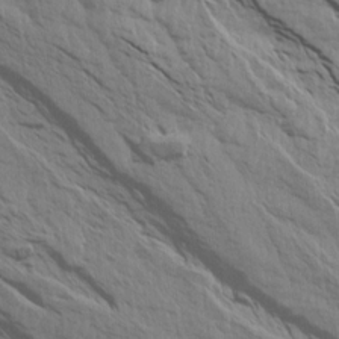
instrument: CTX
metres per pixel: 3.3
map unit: Aa
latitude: 14.5735
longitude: -147.1781
